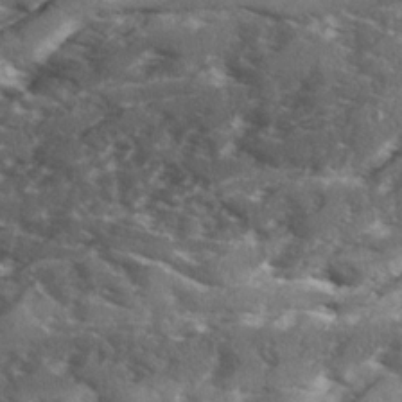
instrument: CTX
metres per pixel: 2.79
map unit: Ave
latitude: 18.8380
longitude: -130.2523
